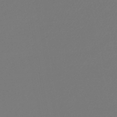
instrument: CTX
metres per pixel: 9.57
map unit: lHb
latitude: -44.7652
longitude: 65.0109
